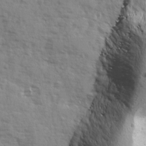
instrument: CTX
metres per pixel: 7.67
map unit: Ave
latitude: 12.7246
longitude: -101.9528
